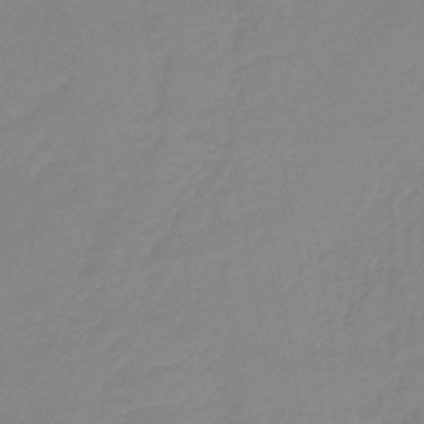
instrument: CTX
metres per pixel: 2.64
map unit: lHb
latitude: -44.5574
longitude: 60.2173
